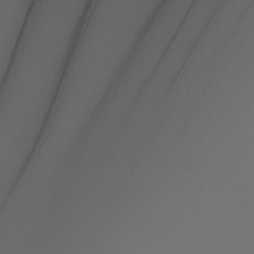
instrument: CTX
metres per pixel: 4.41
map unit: Nhu
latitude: -7.1809
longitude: -95.1214
